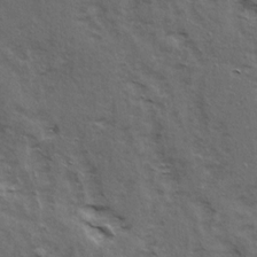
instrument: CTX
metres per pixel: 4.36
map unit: Ave
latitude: 15.4427
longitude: -103.9906
